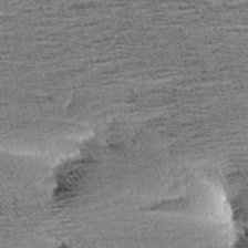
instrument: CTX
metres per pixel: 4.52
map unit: Aa
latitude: 7.4804
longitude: -137.6316
